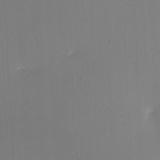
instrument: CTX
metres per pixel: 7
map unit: eHh
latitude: -3.6343
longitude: -79.9339
